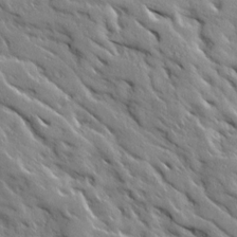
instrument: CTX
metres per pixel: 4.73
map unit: Ave
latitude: 19.3481
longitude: -136.0822
